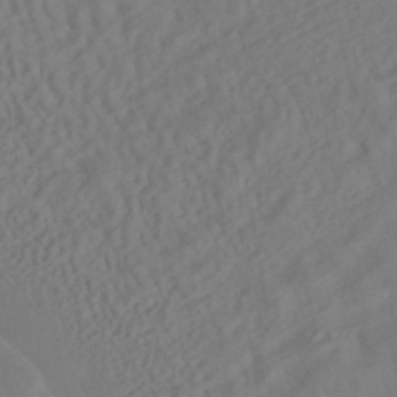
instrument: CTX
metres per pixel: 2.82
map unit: HNhu
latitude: -42.0472
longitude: 101.9556
